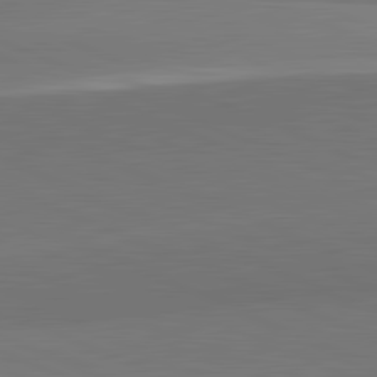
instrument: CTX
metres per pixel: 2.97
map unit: lApd
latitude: 82.0822
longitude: 151.0864
